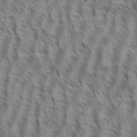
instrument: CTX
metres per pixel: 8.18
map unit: eHh
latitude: 34.7246
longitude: -138.8002
